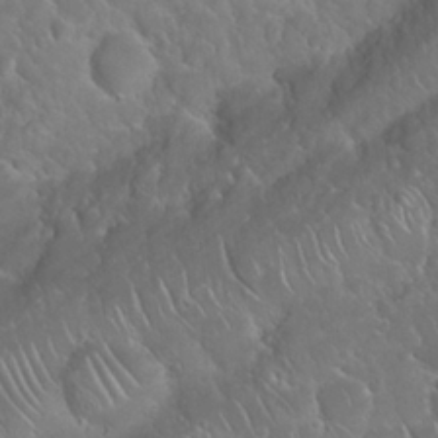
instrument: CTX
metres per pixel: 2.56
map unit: Nhu
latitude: 24.2522
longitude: -60.4790
